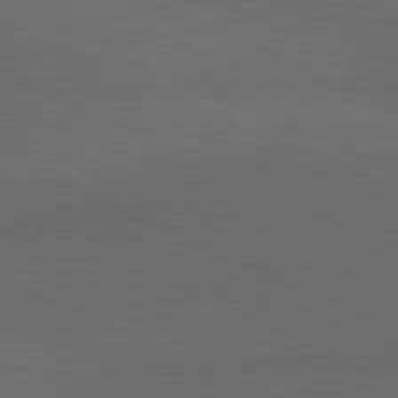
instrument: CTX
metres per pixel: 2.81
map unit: lApd
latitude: 81.4804
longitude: 148.1417
